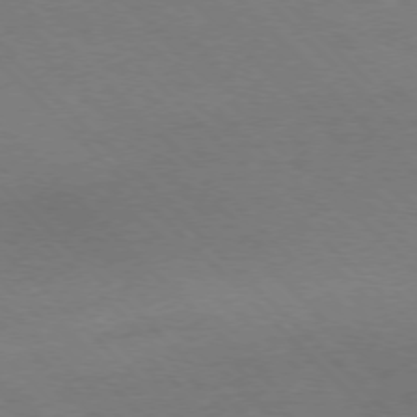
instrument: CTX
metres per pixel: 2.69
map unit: Ap
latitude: -77.4643
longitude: -85.8395
